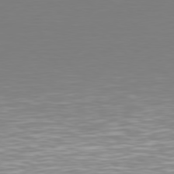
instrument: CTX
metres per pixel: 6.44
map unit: Hpe
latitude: 76.8380
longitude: -127.9150
